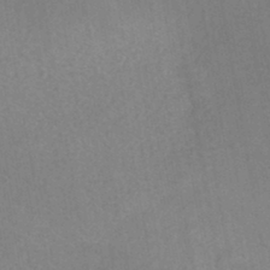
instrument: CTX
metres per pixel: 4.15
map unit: HNhu
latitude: -44.8786
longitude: 92.1795
